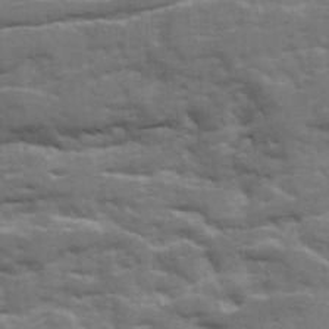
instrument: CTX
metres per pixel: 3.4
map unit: Ave
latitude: 19.7827
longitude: -129.8016
